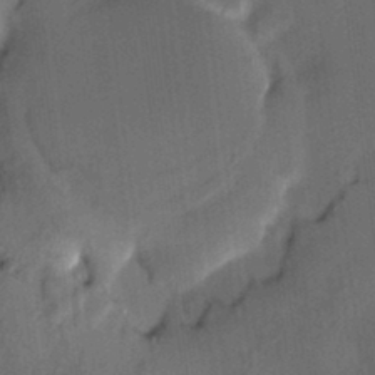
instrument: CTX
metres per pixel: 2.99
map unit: HNhu
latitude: 5.5371
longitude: 12.5196
